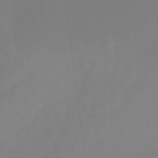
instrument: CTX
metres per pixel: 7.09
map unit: Nhu
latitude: -15.2943
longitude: -53.9528
